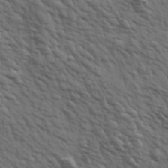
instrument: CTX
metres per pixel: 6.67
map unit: Hve
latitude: 31.9528
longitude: 150.2550
